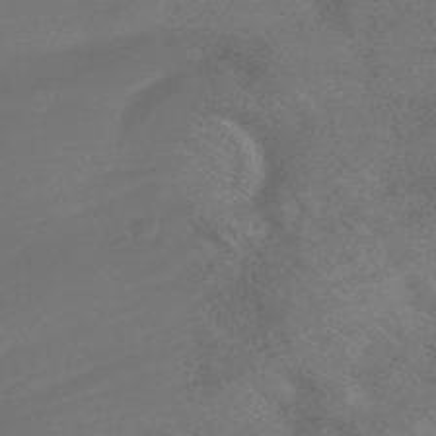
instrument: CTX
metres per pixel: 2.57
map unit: HNhu
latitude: -43.8800
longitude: 92.6707
